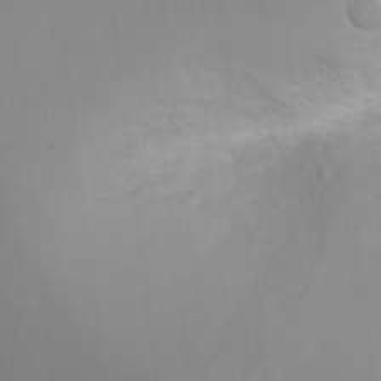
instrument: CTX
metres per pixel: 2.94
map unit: Ht
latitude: -2.4817
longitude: -24.2900
